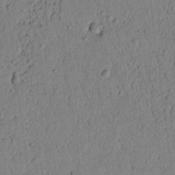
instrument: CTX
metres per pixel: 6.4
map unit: lAvf
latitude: 7.8583
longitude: 169.4265
